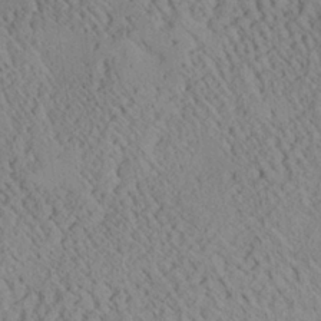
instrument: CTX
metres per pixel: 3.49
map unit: Aa
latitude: 25.2537
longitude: -134.2144
